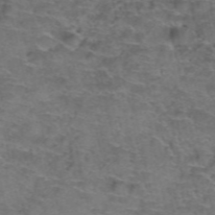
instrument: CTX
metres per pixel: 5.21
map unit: Hto
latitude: 39.0647
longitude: -41.4426
